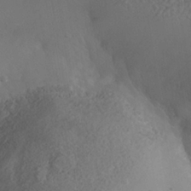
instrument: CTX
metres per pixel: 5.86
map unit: Nhe
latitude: -35.6911
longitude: -130.6869
